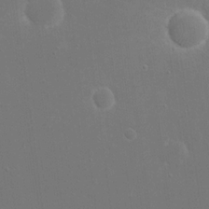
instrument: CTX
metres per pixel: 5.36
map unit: eHh
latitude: 19.7260
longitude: -69.4993
